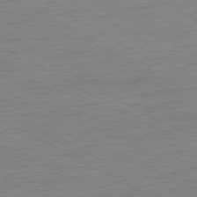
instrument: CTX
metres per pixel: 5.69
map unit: Ap
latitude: -80.5574
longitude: -86.7813
